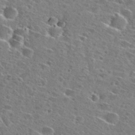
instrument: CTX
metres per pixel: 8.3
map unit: Hto
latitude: 26.4790
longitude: -47.1781
